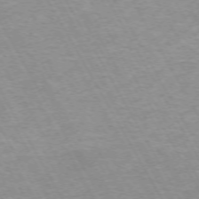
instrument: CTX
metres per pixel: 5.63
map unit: Hpe
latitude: -72.4251
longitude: 10.1984
